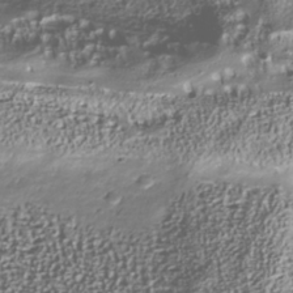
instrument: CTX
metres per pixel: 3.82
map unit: Nhu
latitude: -40.8597
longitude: -85.9717
